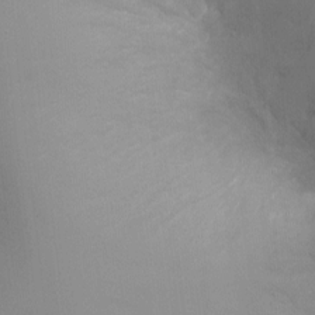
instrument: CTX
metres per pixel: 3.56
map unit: Ht
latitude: -5.5588
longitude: -24.9513
